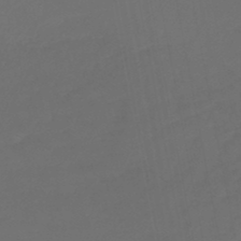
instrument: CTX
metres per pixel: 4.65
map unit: lHb
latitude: -46.6329
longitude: 74.4062
